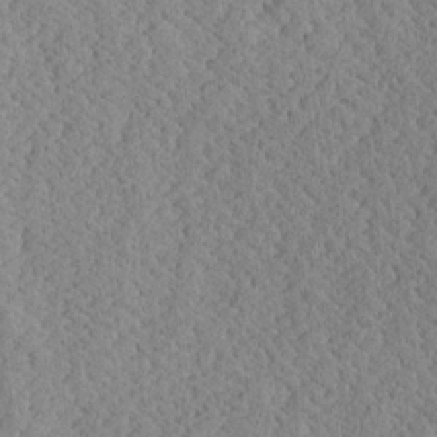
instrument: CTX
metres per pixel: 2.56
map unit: Ave
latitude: 24.1199
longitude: -134.3845
